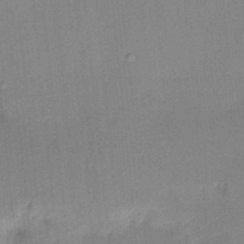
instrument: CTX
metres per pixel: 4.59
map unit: HNhu
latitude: 13.9528
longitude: 10.6708
